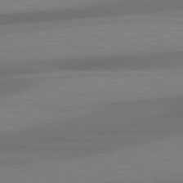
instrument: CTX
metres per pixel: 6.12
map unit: lApd
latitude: 79.6883
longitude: -87.4048
